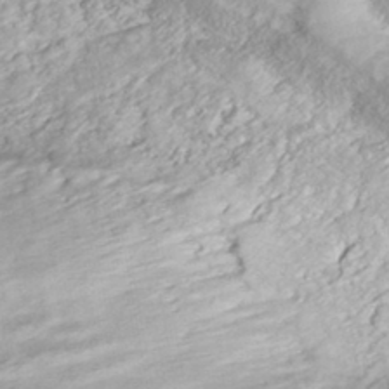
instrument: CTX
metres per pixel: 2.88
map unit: ANa
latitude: -42.0849
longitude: 109.6722
